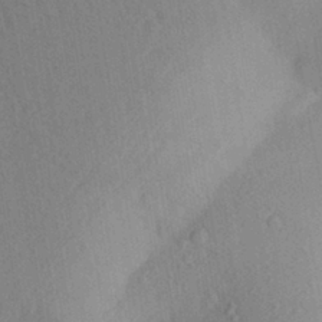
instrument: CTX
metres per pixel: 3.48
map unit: Aa
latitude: 26.4979
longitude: -148.1578
